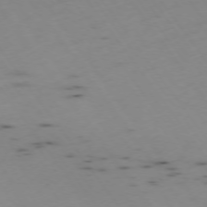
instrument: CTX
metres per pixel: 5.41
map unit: Hpe
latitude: -74.8408
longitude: 8.0472
